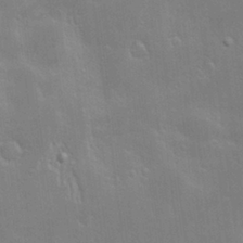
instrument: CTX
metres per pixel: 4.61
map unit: Hve
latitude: -10.2173
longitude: 174.0661
